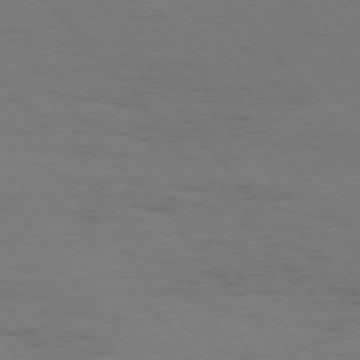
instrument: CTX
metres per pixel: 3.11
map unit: Hpe
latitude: 75.9339
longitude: -131.8773
